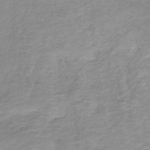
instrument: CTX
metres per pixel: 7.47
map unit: lHb
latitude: -36.2928
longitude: 72.8408
